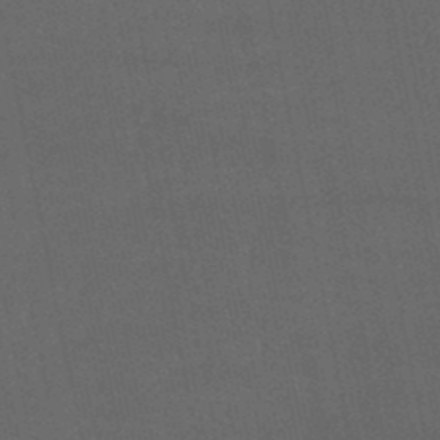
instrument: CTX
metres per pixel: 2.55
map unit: eHb
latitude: -50.4629
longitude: 72.1794
